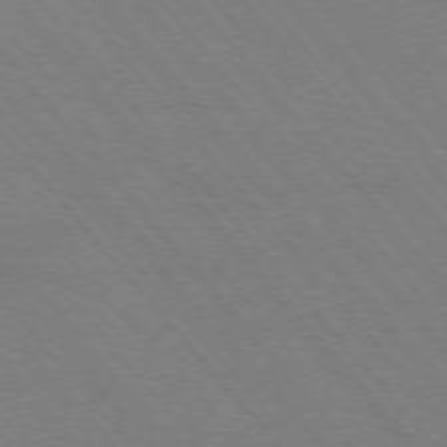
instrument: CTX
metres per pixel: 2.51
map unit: Hpe
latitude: -76.2739
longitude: -13.3671
